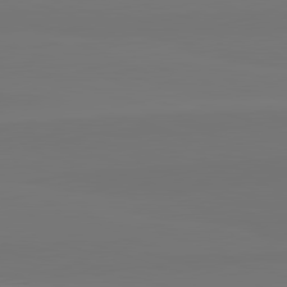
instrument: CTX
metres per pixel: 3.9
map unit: lApd
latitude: 82.5923
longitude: 152.1983
